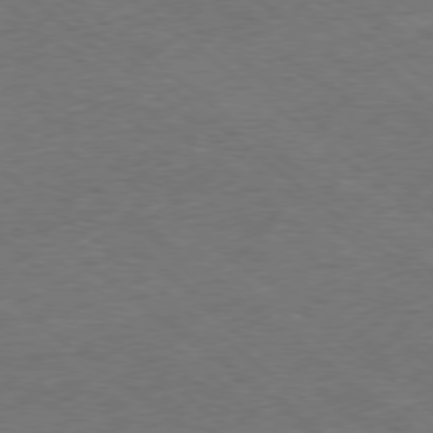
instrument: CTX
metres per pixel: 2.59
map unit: Hpe
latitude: -78.7463
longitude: 17.8990
